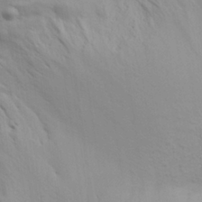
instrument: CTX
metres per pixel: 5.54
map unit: Aa
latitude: 28.5734
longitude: -144.3467
